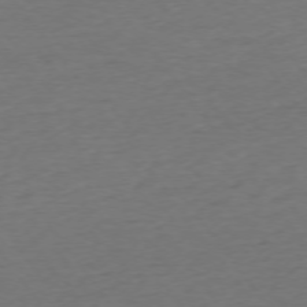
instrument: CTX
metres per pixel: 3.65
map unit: Ap
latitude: -75.1054
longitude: -89.4616
